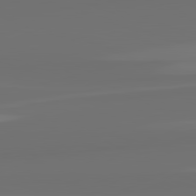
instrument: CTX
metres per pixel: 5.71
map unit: lApd
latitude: 82.5356
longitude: 161.8611
